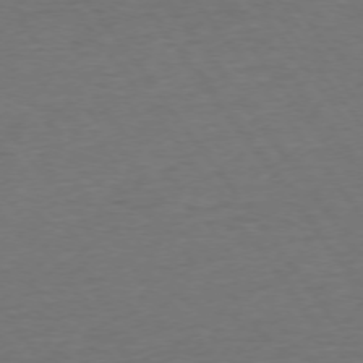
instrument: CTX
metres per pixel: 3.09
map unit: Ap
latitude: -75.2943
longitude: -89.6694
